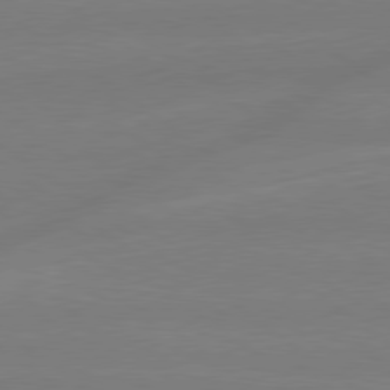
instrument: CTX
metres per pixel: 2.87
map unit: lApd
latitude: 79.3104
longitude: -141.8583
